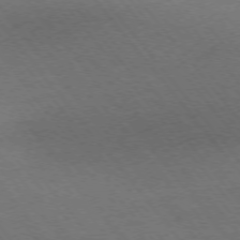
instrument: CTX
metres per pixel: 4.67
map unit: Ap
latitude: -75.9178
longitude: -64.1956
